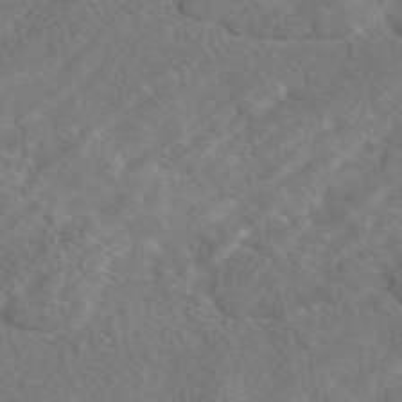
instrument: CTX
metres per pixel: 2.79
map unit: eAb
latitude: 48.4034
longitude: 118.1228
